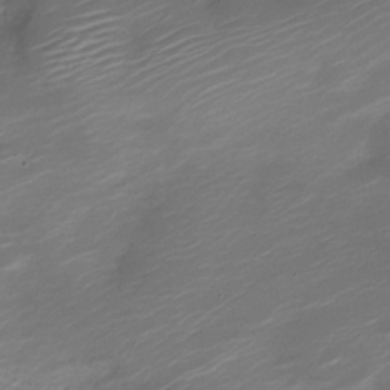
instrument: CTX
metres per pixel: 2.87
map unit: Nve
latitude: -21.1431
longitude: 105.5777
